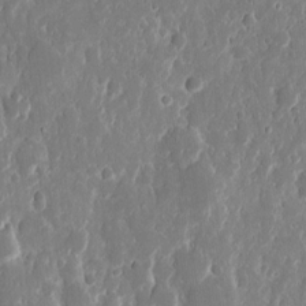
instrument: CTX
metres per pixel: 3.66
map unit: eHh
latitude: 12.1578
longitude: -72.0444
